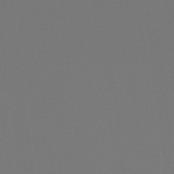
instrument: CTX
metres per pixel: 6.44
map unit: Hto
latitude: -7.7666
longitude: -50.1200
